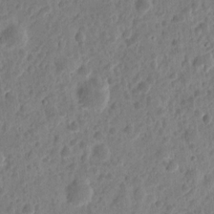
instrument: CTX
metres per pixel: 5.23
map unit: eHh
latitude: 9.8583
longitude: -74.1578
